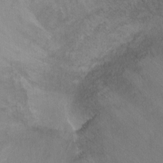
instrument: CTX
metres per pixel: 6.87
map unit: Ht
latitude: -9.9556
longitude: -38.4034
